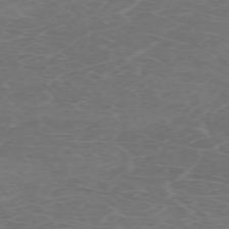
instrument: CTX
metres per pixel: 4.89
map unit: Hpe
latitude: -72.6707
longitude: 8.9919
